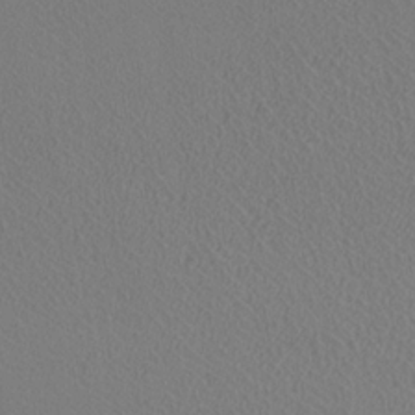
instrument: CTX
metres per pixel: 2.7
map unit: HNhu
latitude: -0.6708
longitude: -1.4993
